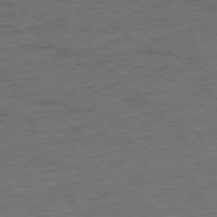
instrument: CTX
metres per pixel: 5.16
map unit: Ap
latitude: -78.0850
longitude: -83.1592
